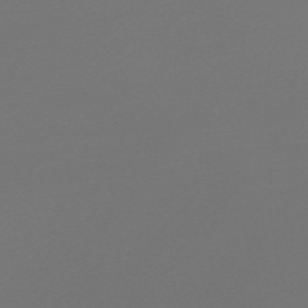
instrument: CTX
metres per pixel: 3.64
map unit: lHb
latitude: -47.2754
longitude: 59.8233
